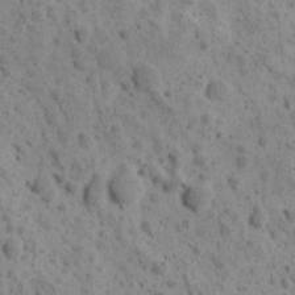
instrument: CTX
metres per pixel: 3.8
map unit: Ave
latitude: 11.1025
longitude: -105.6316
